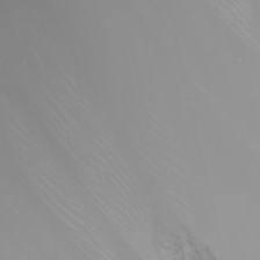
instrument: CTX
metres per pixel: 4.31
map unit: Nhu
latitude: -8.5763
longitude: -80.4034
